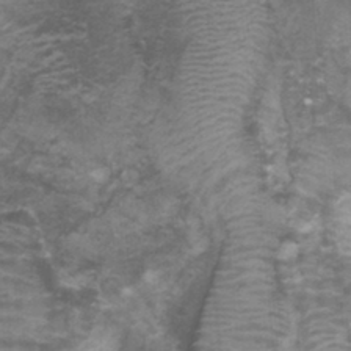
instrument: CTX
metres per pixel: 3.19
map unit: Nhu
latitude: 0.6112
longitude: -17.8016
